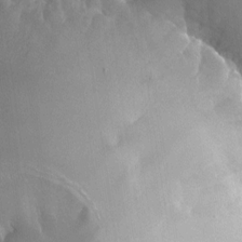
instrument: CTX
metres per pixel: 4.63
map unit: Nhu
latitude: -25.1809
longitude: -70.7057
